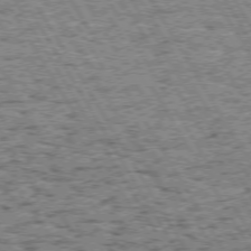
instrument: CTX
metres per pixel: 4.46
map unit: Hpe
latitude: 72.3468
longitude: -127.9150
